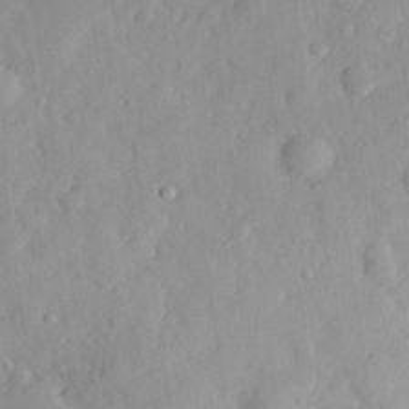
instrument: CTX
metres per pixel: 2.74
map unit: eHh
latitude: 30.1200
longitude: -73.5938
